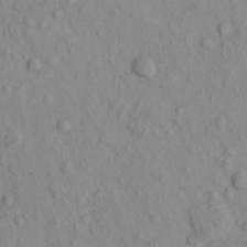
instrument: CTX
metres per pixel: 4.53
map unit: eHh
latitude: -0.8975
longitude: 18.1417
